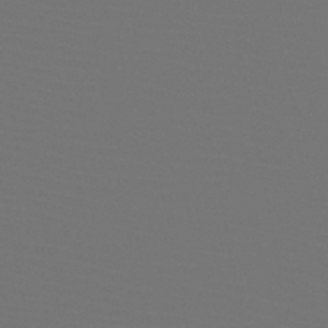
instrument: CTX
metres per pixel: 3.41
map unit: HNb
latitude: -47.5777
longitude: -42.8947
